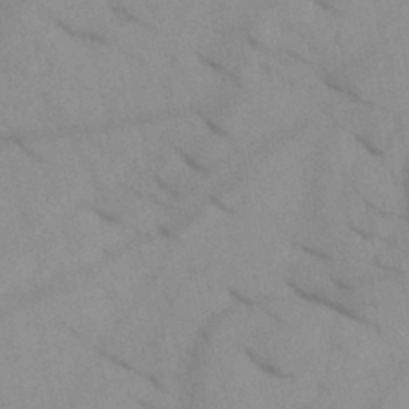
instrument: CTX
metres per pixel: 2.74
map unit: HNb
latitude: -44.8786
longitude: -41.4804
